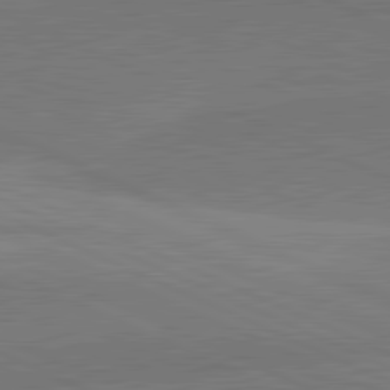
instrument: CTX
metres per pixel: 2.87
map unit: lApd
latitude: 81.9339
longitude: -154.4790
